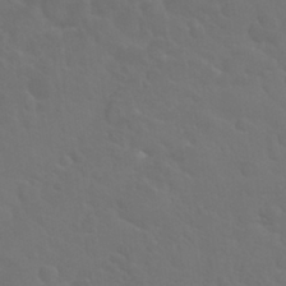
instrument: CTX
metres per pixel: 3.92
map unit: Nhu
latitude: 29.3859
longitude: -52.3090
